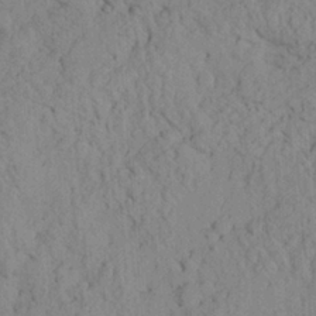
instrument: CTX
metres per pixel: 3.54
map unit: Ave
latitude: 24.1011
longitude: -134.1389
